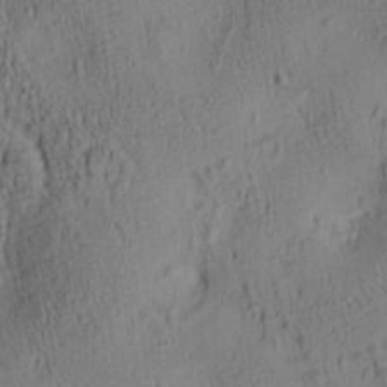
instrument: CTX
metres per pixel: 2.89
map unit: lAa
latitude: 6.4601
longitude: -114.7246
